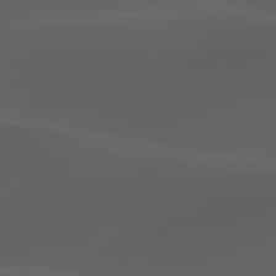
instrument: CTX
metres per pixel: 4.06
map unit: lApd
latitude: 80.2145
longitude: -88.7058
